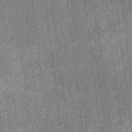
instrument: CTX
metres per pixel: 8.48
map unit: eHb
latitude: -32.1795
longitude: 74.0661
